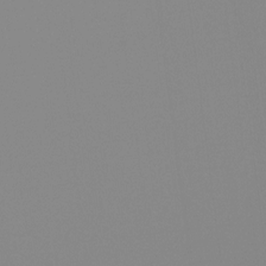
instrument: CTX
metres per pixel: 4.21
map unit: Ht
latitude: -15.4833
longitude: -52.5357
